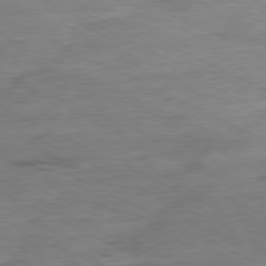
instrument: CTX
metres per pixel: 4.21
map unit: Ap
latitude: -80.4818
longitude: -75.4804
